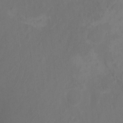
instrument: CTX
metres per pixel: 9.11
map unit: Nhu
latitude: 6.2522
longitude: -19.6127
